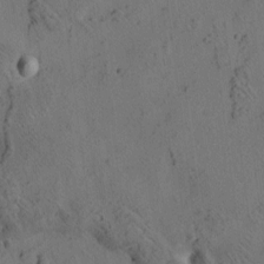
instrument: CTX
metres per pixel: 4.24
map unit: eHh
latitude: 3.7449
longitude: -78.8569
